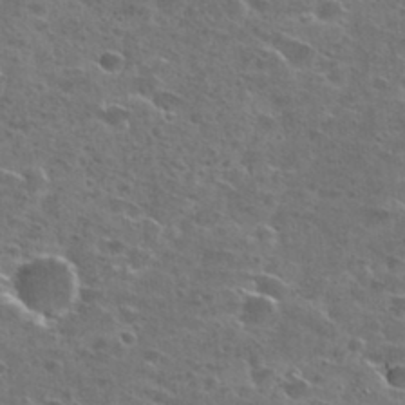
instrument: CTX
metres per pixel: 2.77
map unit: Hto
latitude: 27.1025
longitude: -47.9717
